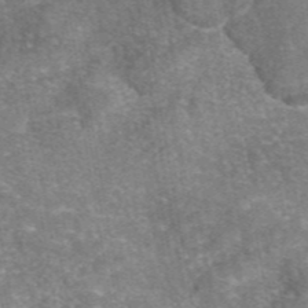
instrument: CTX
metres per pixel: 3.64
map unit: eAb
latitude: 46.5357
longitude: 102.6330
